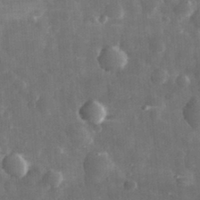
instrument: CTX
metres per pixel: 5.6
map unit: eHh
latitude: 31.8962
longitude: -71.5182
